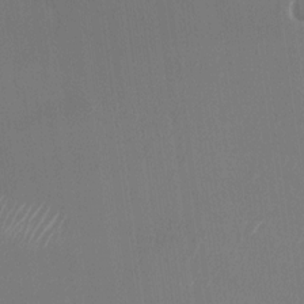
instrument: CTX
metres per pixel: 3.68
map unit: Nhu
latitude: -23.6911
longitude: -72.1578
